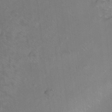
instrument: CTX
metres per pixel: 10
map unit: Ht
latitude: -5.7666
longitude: -36.3279
